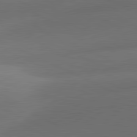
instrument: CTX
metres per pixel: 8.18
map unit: lApd
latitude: 81.5182
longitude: 134.5952
